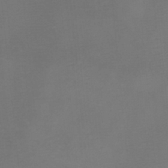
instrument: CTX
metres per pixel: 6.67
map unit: Htu
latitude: -5.9745
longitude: -72.7247
